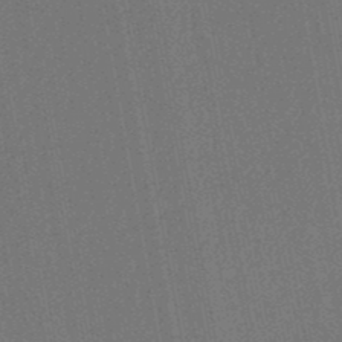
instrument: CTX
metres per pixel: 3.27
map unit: lHb
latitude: -48.9920
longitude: 73.7477
